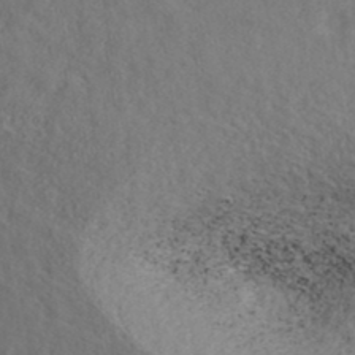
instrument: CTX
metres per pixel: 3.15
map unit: ANa
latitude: 38.9891
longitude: 22.5574
